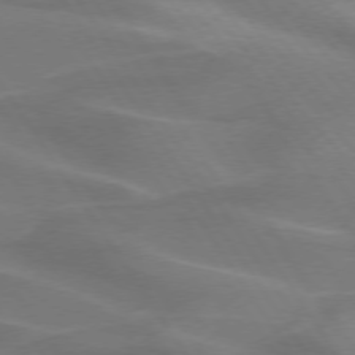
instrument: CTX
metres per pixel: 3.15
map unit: lApd
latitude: 74.2712
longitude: -61.4237
